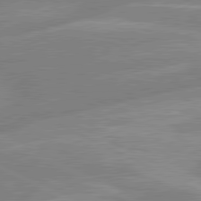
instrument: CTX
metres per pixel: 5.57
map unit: lApd
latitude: 80.7624
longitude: -125.4048
